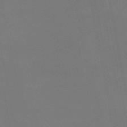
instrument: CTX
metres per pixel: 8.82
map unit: eHb
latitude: -38.1228
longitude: 75.0109
